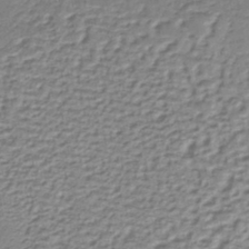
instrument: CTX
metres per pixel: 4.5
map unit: lHb
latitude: -36.6329
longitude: 58.4817
